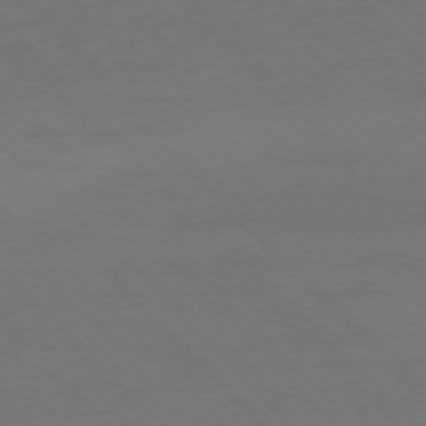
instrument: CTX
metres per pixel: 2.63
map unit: Ap
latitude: -75.2943
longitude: -78.6113
